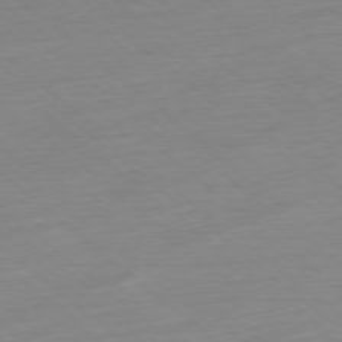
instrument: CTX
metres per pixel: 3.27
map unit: Ap
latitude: -78.1039
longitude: -96.2333
